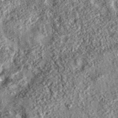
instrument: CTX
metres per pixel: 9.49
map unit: eAb
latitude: 36.5546
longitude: 108.2739
